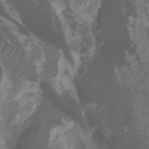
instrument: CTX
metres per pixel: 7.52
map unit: Nhu
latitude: -11.6155
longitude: -74.5546
